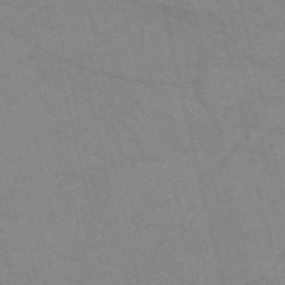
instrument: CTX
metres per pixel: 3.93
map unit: HNb
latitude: -52.9541
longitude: -44.7813
